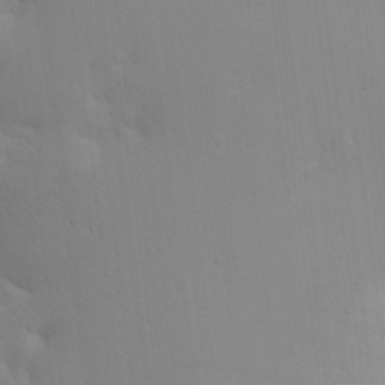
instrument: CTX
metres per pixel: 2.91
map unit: Ave
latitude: 21.1592
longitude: -138.2900
